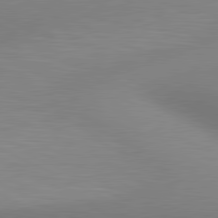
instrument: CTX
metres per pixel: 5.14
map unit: lApd
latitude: 80.7057
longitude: 131.5777
